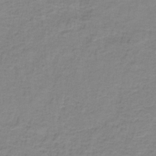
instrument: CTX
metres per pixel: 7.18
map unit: eAb
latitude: -36.9919
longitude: 53.0486
